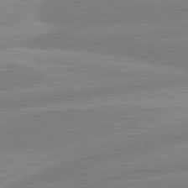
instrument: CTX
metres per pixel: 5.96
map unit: lApd
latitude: 80.8380
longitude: -169.4993
